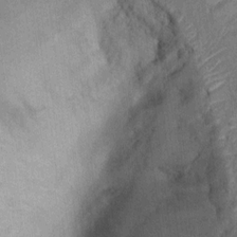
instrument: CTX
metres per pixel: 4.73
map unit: Hto
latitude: 7.5749
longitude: -37.3104
